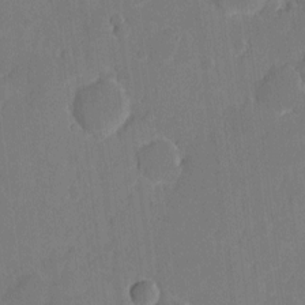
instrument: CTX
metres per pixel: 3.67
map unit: eHh
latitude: 5.2726
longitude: -66.4979
